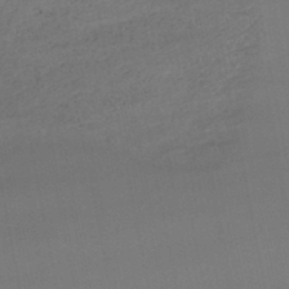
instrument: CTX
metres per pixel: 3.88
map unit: lHb
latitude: -46.4251
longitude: 75.4644
